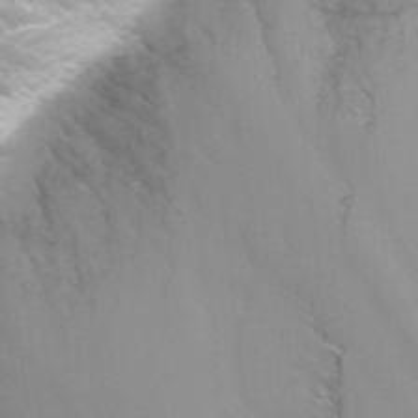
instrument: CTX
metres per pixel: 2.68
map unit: Nhu
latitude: -4.5573
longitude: -75.3860
